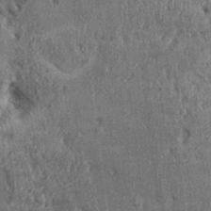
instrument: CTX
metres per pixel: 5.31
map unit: Ht
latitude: -0.5385
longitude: -13.8584
